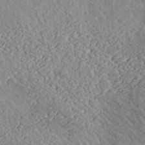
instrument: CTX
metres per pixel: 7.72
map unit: lHvf
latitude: 37.5371
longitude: -91.5938
